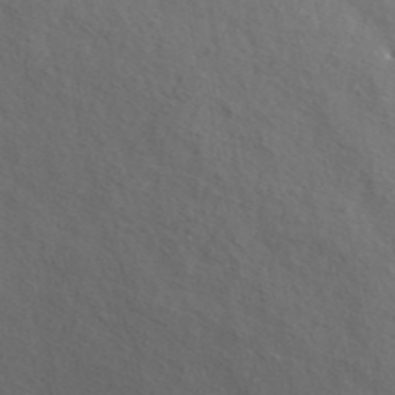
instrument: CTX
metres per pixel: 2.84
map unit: ANa
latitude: 46.1578
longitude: 49.5966
